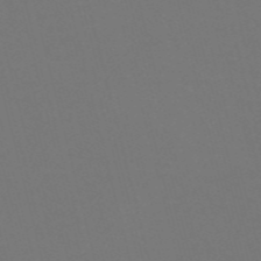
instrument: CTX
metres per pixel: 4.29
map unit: Nve
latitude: -57.4265
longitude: 51.8989
